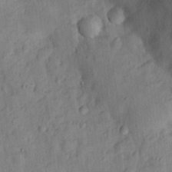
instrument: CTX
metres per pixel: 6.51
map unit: Nhu
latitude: 14.4601
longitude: -30.7058
